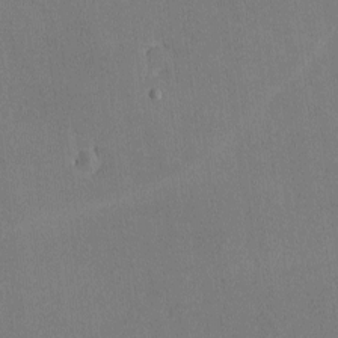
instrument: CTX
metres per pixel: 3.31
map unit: lHvf
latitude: -10.1795
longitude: -100.6113
